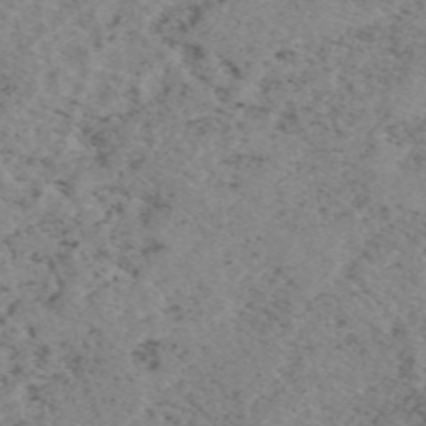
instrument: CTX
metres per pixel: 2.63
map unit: eAb
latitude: 49.3482
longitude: 108.5196
